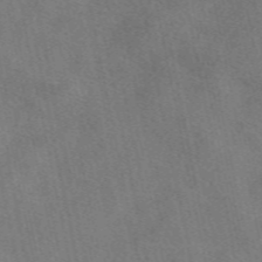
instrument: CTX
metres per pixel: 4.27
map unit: eAb
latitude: 49.6127
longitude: 120.9541
